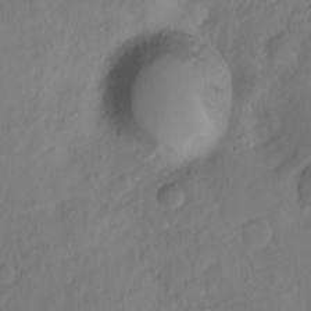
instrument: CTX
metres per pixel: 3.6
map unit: Hto
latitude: -7.5021
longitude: -46.7813
